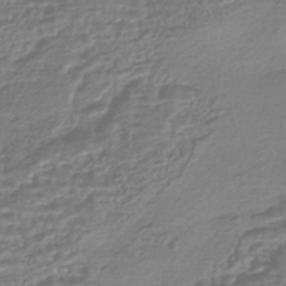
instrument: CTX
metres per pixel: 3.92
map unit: HNhu
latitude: -45.3888
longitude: 96.6708
